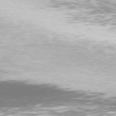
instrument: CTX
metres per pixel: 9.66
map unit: Hpe
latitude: 75.8961
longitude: -139.0458
